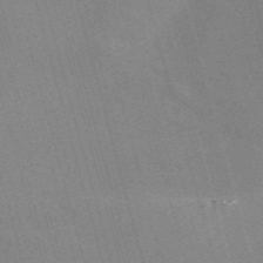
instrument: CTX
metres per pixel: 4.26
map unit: Nve
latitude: -58.8407
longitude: 62.8408
